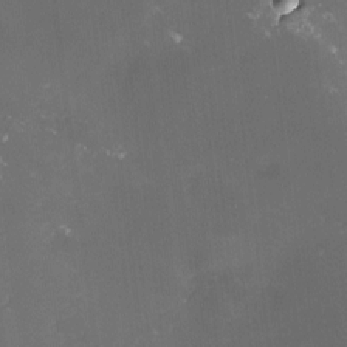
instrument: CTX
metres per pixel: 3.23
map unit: lHvf
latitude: -13.4266
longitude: -100.8191
